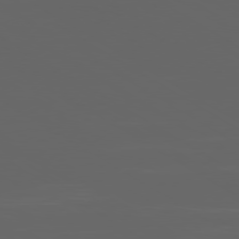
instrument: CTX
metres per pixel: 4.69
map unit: Ap
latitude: -80.2551
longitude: -94.1956
